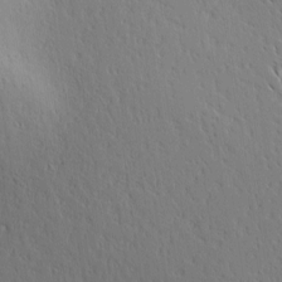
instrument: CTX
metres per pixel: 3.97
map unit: Ave
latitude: 1.6127
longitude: -115.4237
